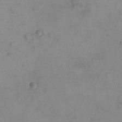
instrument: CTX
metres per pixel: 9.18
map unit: eHh
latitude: -9.2565
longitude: -67.8583
